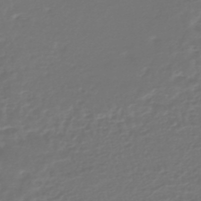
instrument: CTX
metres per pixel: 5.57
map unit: HNhu
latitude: -46.5007
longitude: 99.1620
